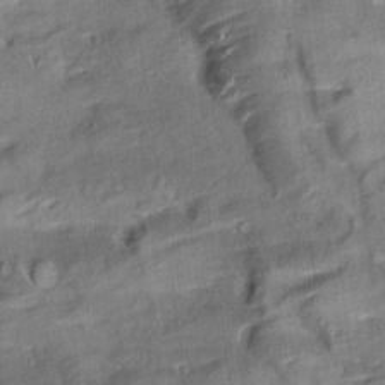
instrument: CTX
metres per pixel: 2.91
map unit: Aa
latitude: 10.7624
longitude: -141.5560
